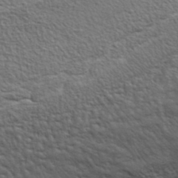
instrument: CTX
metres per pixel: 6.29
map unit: lHvf
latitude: 38.4790
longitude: -89.1592
